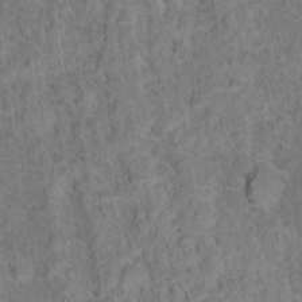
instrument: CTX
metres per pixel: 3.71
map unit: Hto
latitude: 15.7261
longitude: -41.6882
